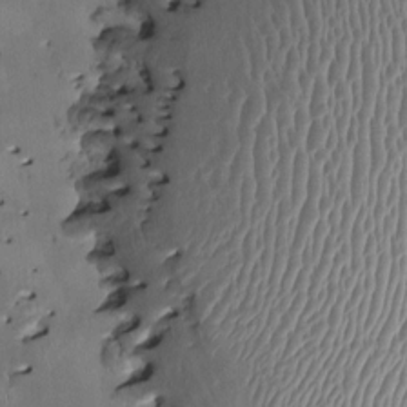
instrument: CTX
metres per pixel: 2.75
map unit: HNhu
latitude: 2.7813
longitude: -5.3671
